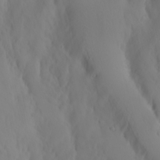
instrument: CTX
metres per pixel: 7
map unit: Hve
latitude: 14.2523
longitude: -91.4049
